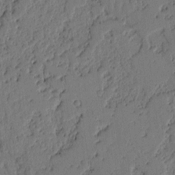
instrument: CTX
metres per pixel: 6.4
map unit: Ht
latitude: 9.1970
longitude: -78.6113
